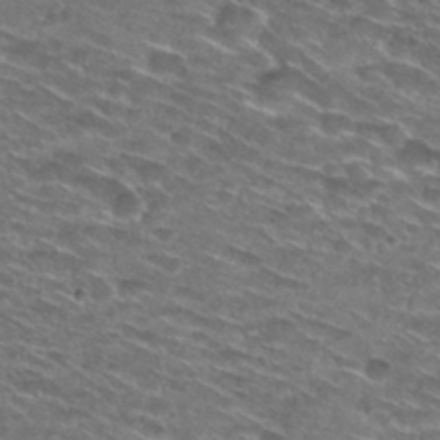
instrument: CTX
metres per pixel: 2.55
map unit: Hto
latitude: 29.6505
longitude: -46.6113
